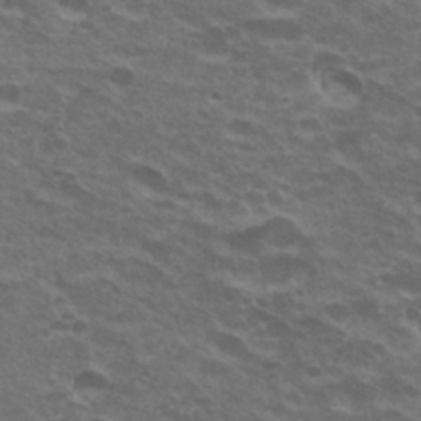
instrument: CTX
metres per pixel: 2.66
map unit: Hto
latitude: 26.2145
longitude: -29.2915
